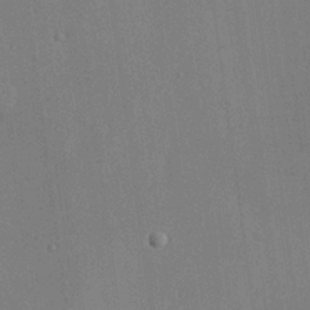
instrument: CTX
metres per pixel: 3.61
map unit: Hve
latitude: 26.4412
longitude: 151.0297
